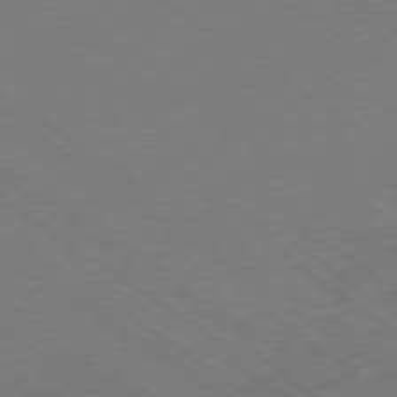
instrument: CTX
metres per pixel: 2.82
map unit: Ap
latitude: -79.1998
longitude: -52.9892
